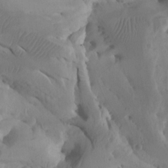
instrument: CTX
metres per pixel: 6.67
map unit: Htu
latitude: -8.1984
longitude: -66.0444
